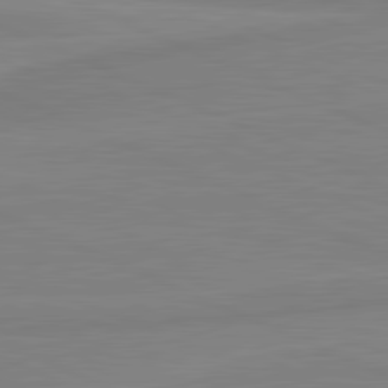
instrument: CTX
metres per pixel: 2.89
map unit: lApd
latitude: 81.7450
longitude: -173.5938
